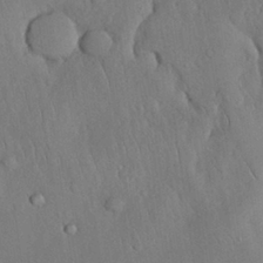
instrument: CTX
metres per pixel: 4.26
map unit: Nhu
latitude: 27.7450
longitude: -69.1214
